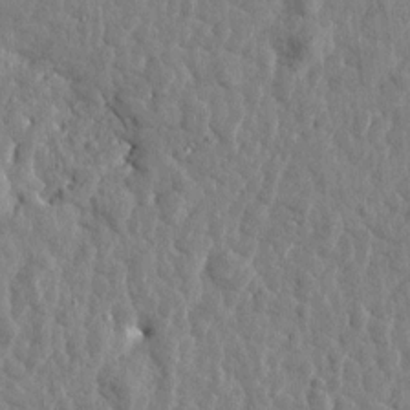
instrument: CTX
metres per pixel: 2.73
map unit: Htu
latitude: 1.7260
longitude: -178.9514
